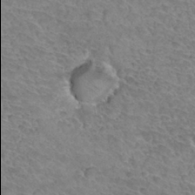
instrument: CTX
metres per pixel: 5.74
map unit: Hto
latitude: 34.1011
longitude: -45.9906
